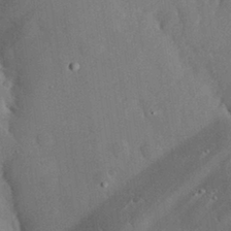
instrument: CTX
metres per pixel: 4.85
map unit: eHh
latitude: 30.2523
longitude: -81.0647
